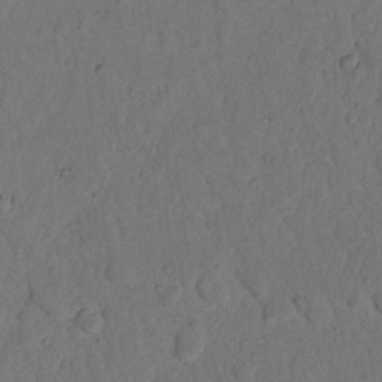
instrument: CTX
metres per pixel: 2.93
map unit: Nhu
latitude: 20.8947
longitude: -75.2348
